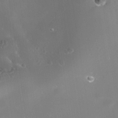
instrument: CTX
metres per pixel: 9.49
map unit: Nhe
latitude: -36.1605
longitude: -118.1389
